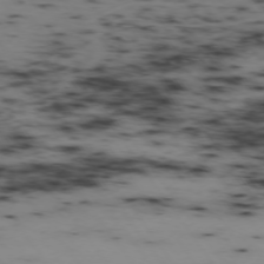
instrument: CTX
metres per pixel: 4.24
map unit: Hpe
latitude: -74.2740
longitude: 2.5951
